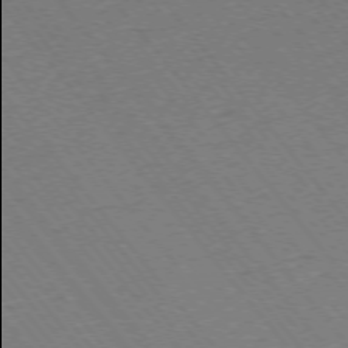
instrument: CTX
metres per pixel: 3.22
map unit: Ap
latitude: -75.2187
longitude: -81.9906
